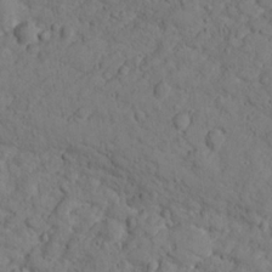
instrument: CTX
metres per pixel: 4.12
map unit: lHvf
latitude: 13.3293
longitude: 177.9367
